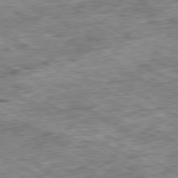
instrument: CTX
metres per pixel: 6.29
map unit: Ap
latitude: -80.6330
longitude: -90.0822
